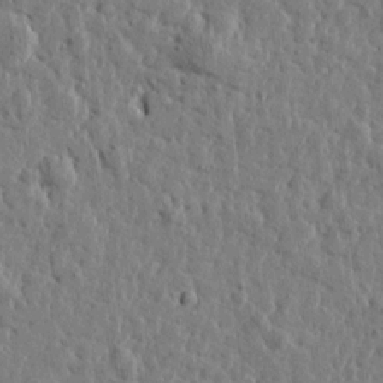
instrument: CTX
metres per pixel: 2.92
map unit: Htu
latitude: 1.0458
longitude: -178.2334
